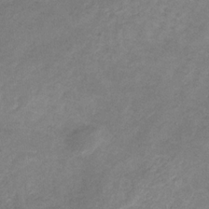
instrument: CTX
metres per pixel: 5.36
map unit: HNb
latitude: -32.3496
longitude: 61.6533
